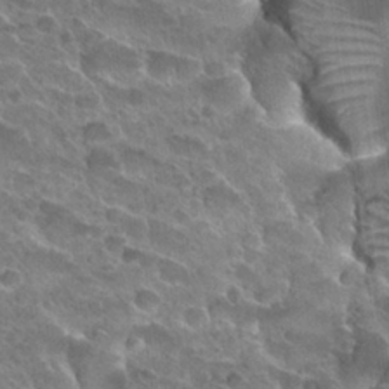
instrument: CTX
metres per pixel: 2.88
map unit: Hto
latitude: 28.8191
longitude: -38.7813
